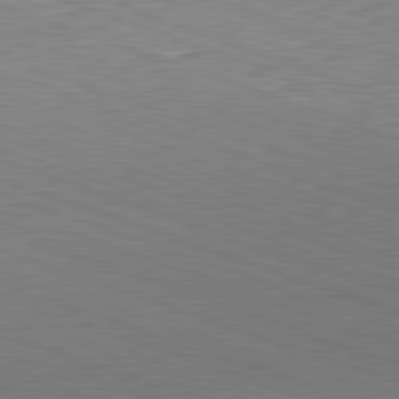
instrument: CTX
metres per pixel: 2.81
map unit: Hpe
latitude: -82.4251
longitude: 14.1795
